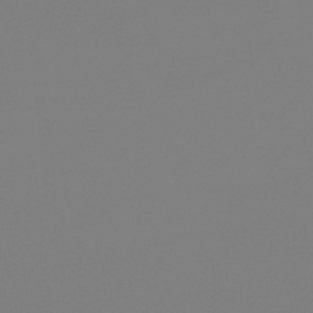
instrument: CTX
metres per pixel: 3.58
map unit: lHb
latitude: -48.6897
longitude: 65.7478
